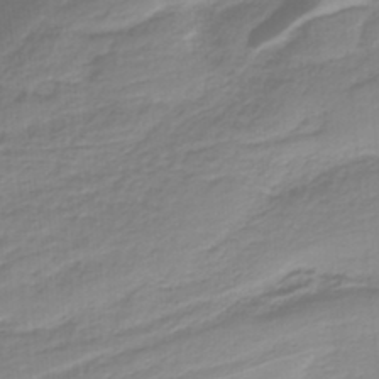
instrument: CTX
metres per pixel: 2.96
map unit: HNb
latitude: -36.6329
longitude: 55.4643
